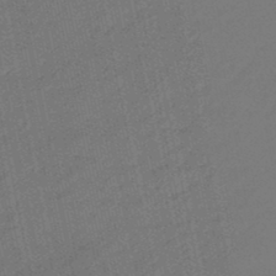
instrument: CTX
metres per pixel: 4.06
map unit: eHb
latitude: -46.5007
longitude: 85.7666
